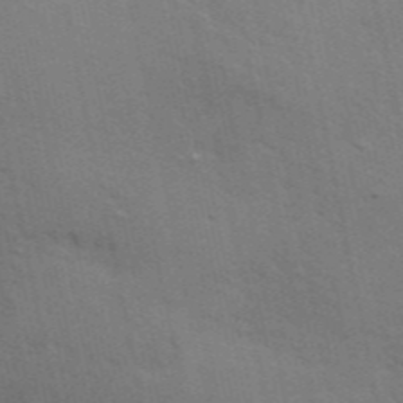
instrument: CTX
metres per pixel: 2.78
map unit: ANa
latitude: 48.1389
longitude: -75.2348
